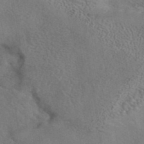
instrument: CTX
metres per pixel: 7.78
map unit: eAb
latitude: 42.8758
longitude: 104.4251
